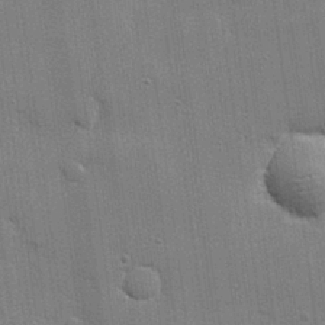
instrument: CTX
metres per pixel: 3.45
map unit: lHvf
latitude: 23.6505
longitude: 142.2739
